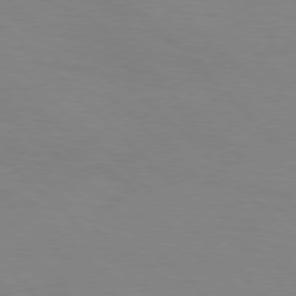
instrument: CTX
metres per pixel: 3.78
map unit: Hpe
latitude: 77.2726
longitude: -160.9513
